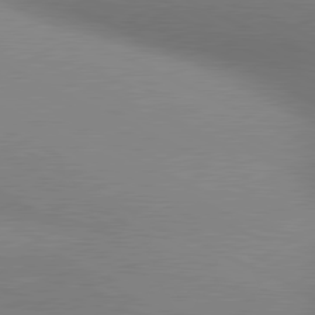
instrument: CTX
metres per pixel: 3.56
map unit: lApd
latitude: 80.6868
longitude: 131.1620
